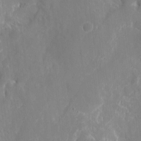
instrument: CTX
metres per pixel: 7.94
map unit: eHh
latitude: 9.6694
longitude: -71.0647
